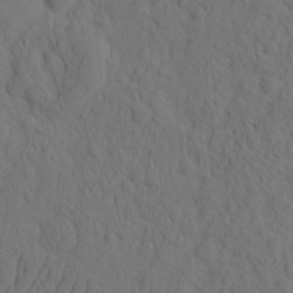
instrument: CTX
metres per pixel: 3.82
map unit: eHh
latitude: -2.1983
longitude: 17.8801
